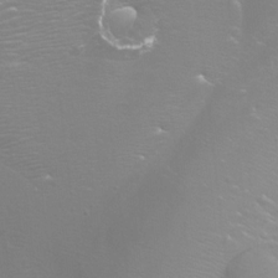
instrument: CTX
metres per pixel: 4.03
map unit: Nhu
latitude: -7.8233
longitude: -74.9325
